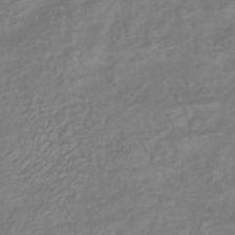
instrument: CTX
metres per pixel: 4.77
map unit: eHb
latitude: -41.6533
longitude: 81.8234
